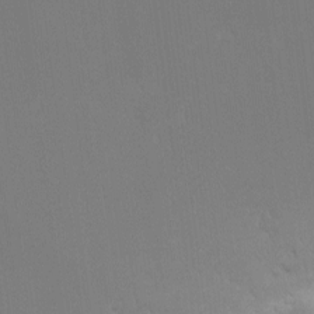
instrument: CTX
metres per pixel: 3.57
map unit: Nhu
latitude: -4.5573
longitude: -80.4601
